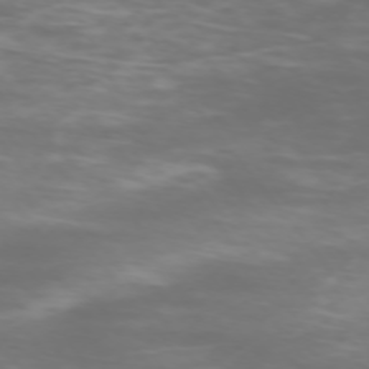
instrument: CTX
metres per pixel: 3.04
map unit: Ap
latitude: -74.8030
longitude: -77.6127
